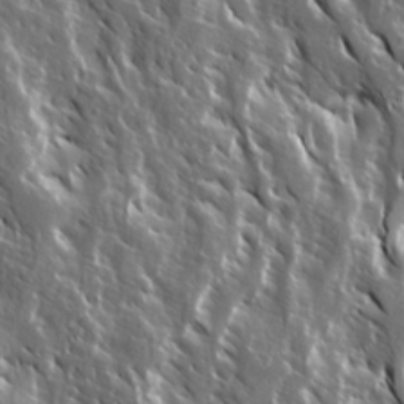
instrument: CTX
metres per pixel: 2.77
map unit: Ave
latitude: 15.0459
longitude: -133.0836
